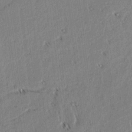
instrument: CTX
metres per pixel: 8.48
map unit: lAvf
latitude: 2.8947
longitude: -105.7450
